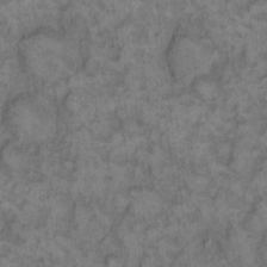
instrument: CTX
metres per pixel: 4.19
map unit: eHh
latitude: 13.1214
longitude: -64.2145
